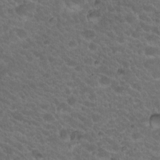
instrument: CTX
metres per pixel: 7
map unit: Hto
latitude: 19.6505
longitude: -35.2914
